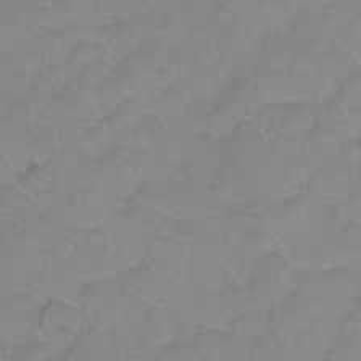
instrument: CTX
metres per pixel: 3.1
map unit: Hto
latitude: 2.4034
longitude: -32.9514
